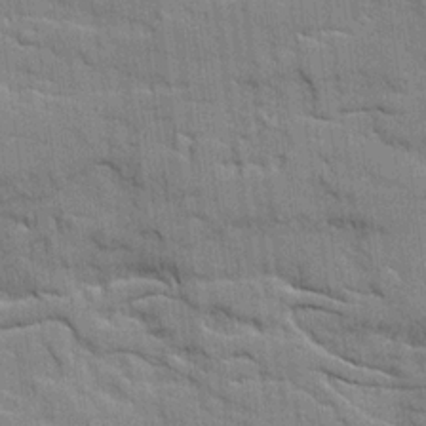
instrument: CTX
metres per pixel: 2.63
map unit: Ave
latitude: 20.1578
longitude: -129.3670
